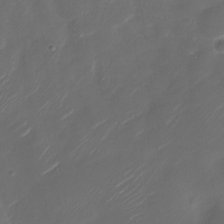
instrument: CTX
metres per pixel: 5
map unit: Nhu
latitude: -30.1039
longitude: -71.5560
